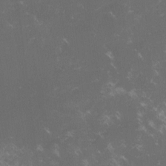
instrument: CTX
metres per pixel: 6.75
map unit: lHvf
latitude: -13.5210
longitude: -101.0836
